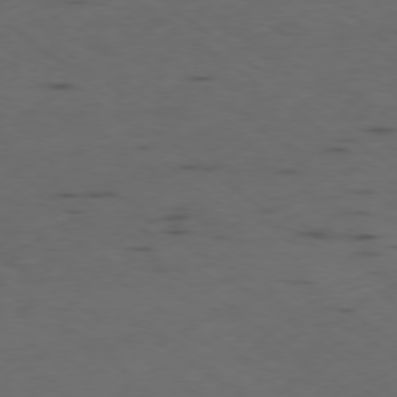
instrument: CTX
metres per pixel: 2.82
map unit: Ap
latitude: -78.7652
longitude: -63.1403
